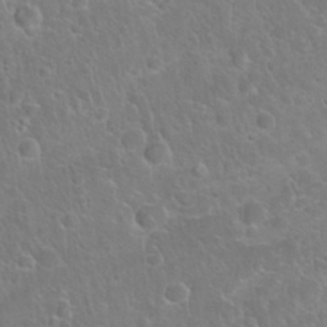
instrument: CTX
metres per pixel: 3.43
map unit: Nhu
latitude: 27.5371
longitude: -62.3656
